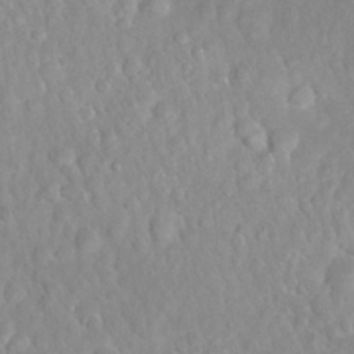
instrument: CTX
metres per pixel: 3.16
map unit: Nhu
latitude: 26.9136
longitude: -63.7828
